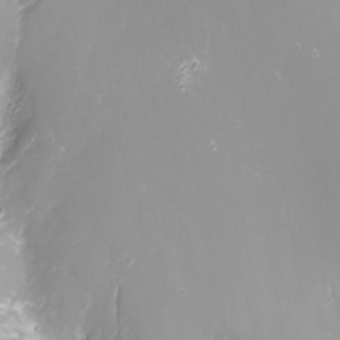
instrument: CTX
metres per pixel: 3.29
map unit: Nhu
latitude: -8.8030
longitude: -80.2333
